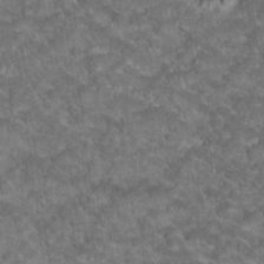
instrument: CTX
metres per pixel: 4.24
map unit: Hto
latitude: 18.9136
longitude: -35.9717
